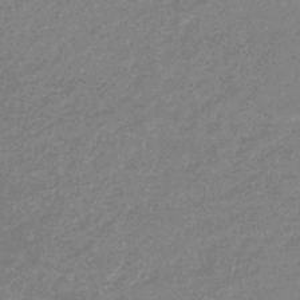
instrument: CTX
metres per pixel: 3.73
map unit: lHb
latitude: -33.5777
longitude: 69.1053
